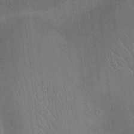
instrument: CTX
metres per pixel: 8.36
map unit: Ht
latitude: -4.1794
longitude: -17.6883
